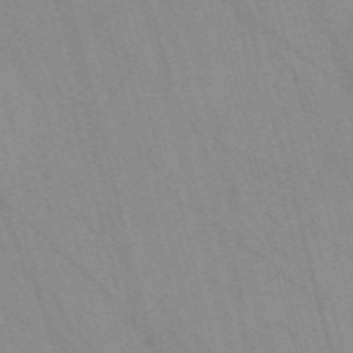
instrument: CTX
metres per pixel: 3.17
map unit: Nve
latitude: -57.8233
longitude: 63.9178
